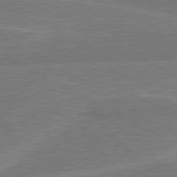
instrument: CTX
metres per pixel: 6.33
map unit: lApd
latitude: 80.4790
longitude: 128.2551
